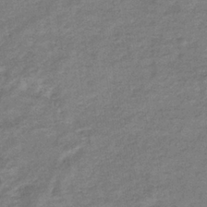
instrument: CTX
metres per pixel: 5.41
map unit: eHb
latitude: -36.4440
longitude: 77.1431
